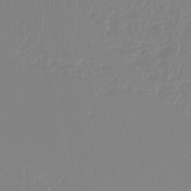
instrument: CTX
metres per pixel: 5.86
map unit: lHb
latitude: -45.0864
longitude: 72.3495
